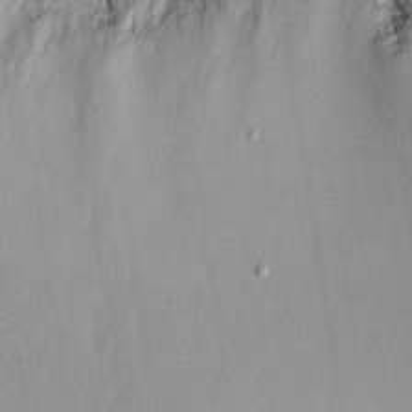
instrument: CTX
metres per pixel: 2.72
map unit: eHh
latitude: 4.9136
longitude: -69.2726
